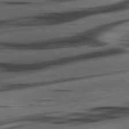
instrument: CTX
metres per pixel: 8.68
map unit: lApd
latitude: 80.8758
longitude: -84.9892
